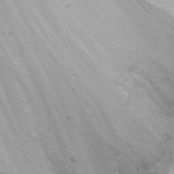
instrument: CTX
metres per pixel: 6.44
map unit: Nhu
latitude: -0.8408
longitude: -80.0822
